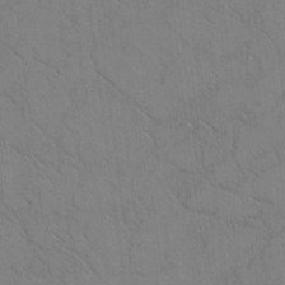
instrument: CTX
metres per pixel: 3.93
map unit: Htu
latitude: -3.5210
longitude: 170.2551
